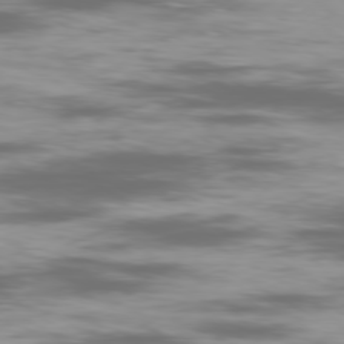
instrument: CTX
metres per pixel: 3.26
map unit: Ap
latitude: -79.3698
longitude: -73.9717
